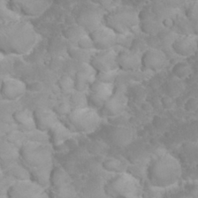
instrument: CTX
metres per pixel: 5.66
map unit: eHh
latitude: 32.2145
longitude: -62.2523
